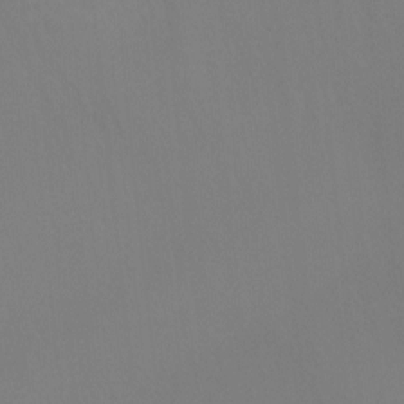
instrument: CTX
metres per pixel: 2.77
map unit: Ht
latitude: -8.6707
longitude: -32.9325
